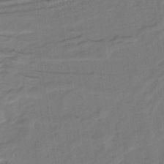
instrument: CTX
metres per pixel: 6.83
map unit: lHb
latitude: -38.1606
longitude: 56.0661
